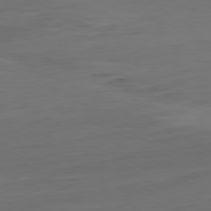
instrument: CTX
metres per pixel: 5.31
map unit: Hpe
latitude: -81.2376
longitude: 19.9556
